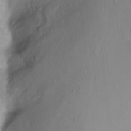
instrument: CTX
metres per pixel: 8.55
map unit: Nhu
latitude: -7.0675
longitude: -44.9136
